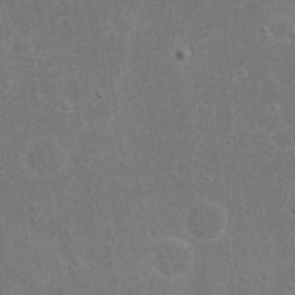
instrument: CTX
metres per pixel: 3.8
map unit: eHh
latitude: 17.4237
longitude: -72.6491
